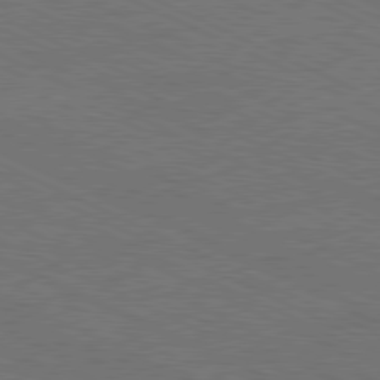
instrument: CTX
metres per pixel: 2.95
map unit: Hpe
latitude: -81.7856
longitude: 18.2173
